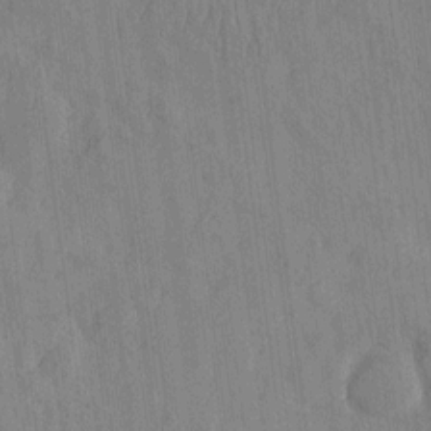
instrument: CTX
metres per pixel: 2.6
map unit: HNhu
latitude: -3.5588
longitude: 14.4251
